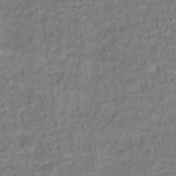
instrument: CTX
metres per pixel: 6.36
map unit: Ht
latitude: 15.4238
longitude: -36.8947
